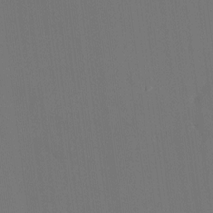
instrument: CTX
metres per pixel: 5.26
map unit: HNhu
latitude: 7.5371
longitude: 4.1416
